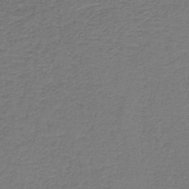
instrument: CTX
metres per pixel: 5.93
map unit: HNb
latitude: -43.6532
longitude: 49.6533
